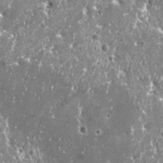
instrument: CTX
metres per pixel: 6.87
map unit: HNhu
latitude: 1.2159
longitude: 6.3873
